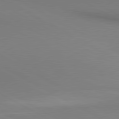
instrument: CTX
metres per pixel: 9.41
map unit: lApd
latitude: 80.5924
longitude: 146.3873
